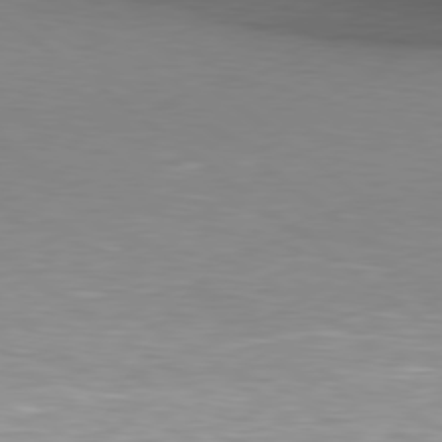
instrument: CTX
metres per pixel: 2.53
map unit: lApd
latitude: 79.6505
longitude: -128.3278
